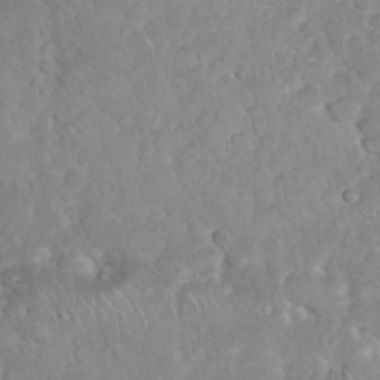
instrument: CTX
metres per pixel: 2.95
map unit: eHh
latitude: 35.0080
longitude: -64.4412
